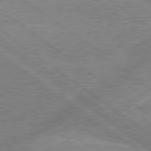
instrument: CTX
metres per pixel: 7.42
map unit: lApd
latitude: 79.5182
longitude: -156.4978
